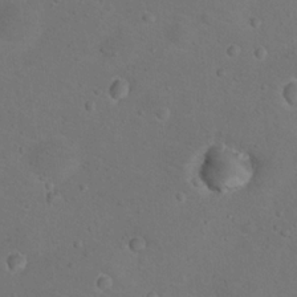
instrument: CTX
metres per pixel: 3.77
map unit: Nhu
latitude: 14.2523
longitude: -36.4601
